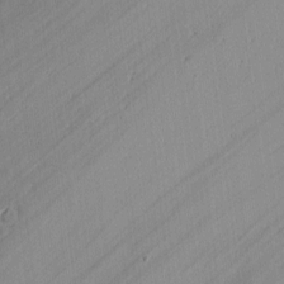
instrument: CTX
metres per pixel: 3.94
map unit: lAvf
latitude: -0.9731
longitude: -108.1955
